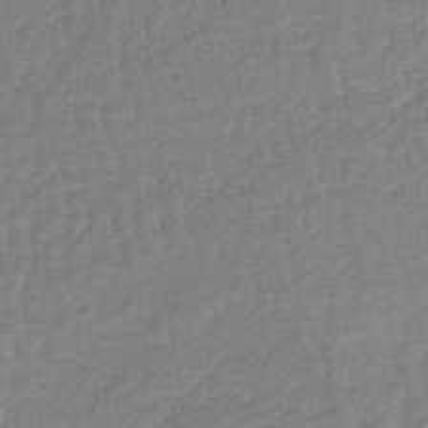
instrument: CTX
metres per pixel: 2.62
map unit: lHb
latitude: -41.8422
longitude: 67.0675
